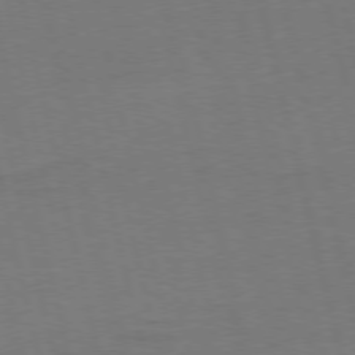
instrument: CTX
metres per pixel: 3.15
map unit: Ap
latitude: -75.9367
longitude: -74.3089
